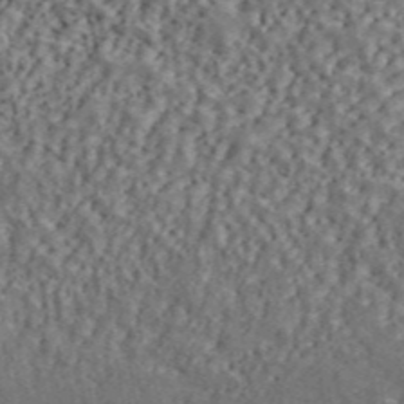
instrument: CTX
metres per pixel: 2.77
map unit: ANa
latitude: 45.7072
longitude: 45.5588
